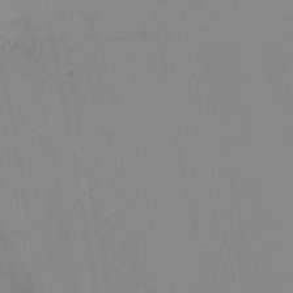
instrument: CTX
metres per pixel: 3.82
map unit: HNb
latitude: -45.0109
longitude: -43.4804
